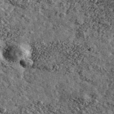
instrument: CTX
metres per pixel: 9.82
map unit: Ave
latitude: 40.2523
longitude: -107.7450
